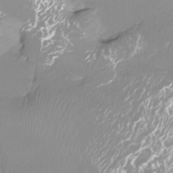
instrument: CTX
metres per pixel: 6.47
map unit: Htu
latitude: -13.3510
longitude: -49.4048
